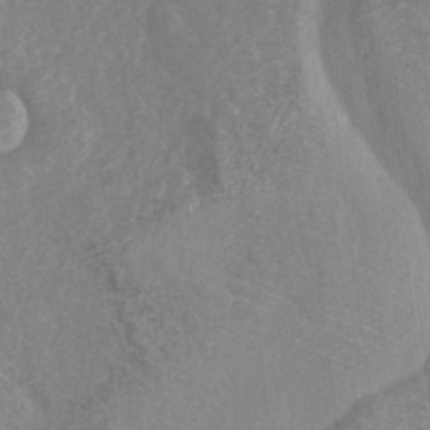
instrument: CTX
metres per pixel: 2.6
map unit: HNb
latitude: -34.9542
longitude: 51.7289
